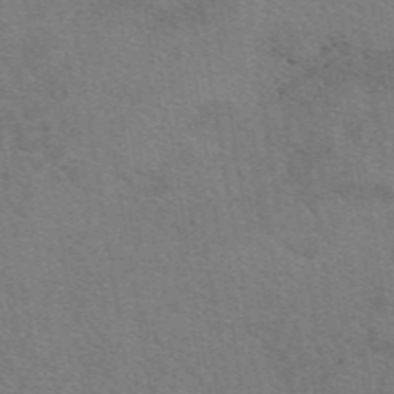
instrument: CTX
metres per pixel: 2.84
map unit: eAb
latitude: 49.1970
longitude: 115.0108
